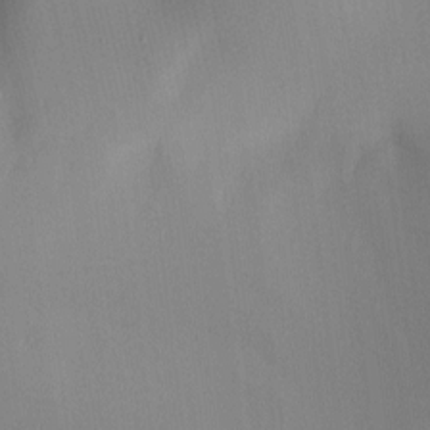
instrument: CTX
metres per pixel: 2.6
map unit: lAa
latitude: 4.1200
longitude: -112.0255
